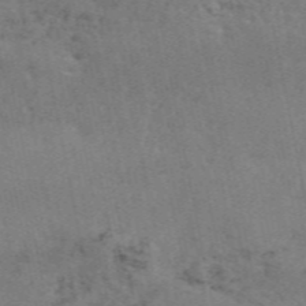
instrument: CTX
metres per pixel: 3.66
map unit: ANa
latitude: 50.1388
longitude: -81.1403
